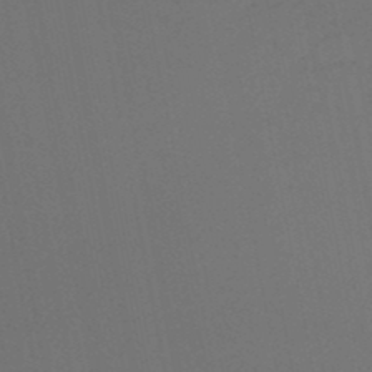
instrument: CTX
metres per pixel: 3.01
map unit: lHb
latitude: -48.3307
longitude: 62.3117
